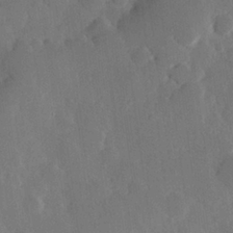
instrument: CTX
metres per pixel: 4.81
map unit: Hve
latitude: 25.1592
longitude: 150.7085
